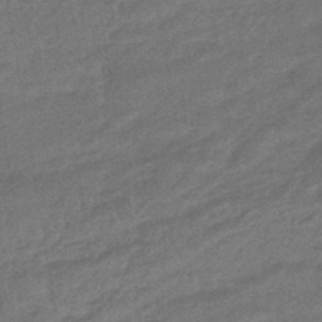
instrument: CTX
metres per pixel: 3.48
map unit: HNhu
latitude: -46.3495
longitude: 91.2943
